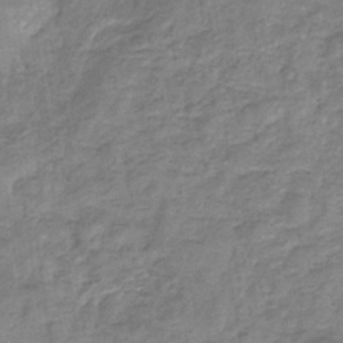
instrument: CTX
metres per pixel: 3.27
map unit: eHb
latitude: -34.1795
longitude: 75.3321
